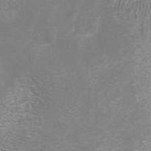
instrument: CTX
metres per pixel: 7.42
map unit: ANa
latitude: 42.6113
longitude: 24.7274
